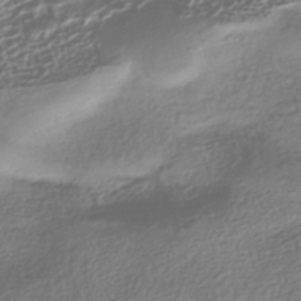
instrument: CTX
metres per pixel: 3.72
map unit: HNhu
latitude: -41.8044
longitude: 98.7274
